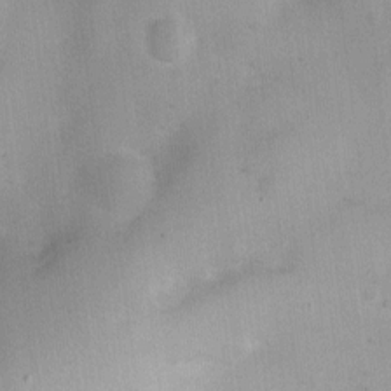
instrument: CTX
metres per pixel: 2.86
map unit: Nhu
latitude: 1.7260
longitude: -16.3467
